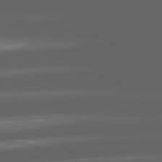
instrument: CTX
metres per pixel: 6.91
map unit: lApd
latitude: 81.3482
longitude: -145.8205
